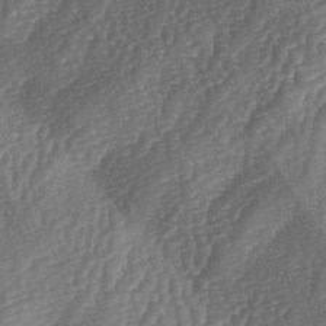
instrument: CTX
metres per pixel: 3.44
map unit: lAa
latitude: -3.5777
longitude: -127.8395
